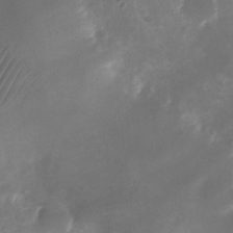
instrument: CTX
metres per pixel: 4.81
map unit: Nhu
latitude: -26.0283
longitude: -70.7813
